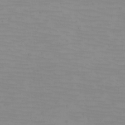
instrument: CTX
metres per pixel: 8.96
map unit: eHh
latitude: -5.0486
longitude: -82.4034
